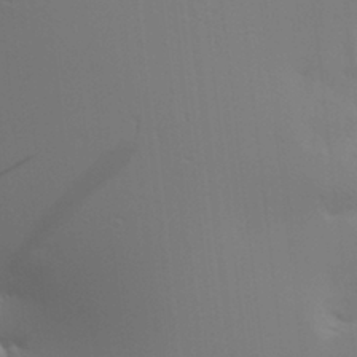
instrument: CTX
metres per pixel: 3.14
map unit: Aa
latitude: 27.2726
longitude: -131.4238
